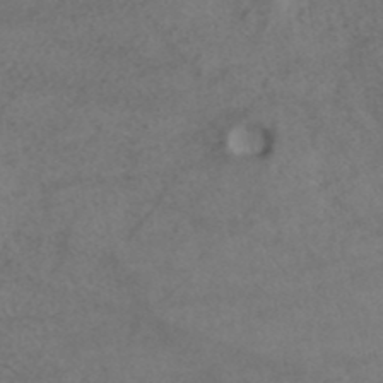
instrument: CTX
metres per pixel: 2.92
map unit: ANa
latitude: 39.7450
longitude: 28.8219
